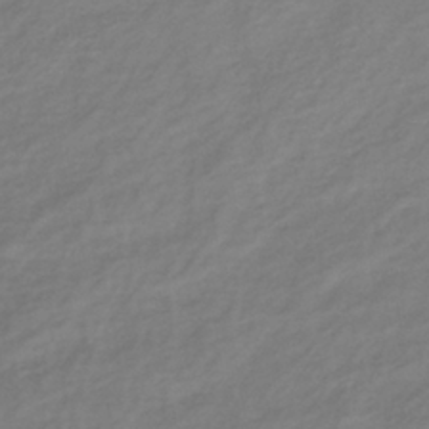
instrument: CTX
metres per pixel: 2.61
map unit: lHb
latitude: -36.9919
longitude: 72.0472
